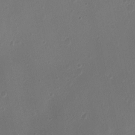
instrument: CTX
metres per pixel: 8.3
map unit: Nhu
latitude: 4.7057
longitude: -16.6113
